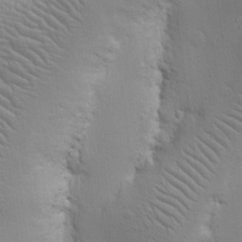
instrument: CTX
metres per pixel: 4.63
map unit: Nhu
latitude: 16.6679
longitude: -78.4601
